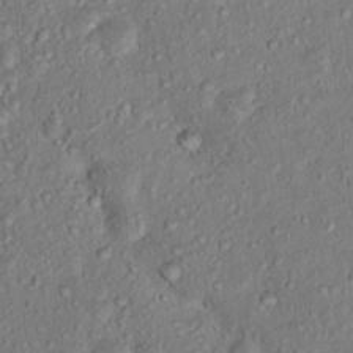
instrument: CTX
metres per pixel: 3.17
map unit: Nhu
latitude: 15.7261
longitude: -30.2145
